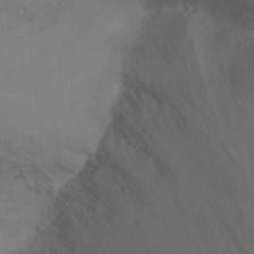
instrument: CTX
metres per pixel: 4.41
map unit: Nhu
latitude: -11.9745
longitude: -62.9136
